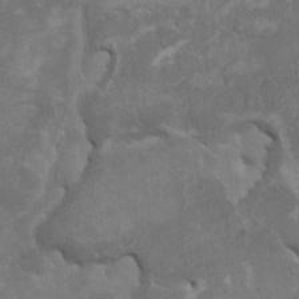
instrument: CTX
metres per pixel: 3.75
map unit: HNhu
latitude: 4.6113
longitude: -4.0255
